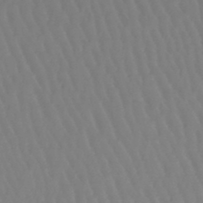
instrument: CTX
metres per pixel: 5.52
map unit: lHb
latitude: -47.2565
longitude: 61.9178
